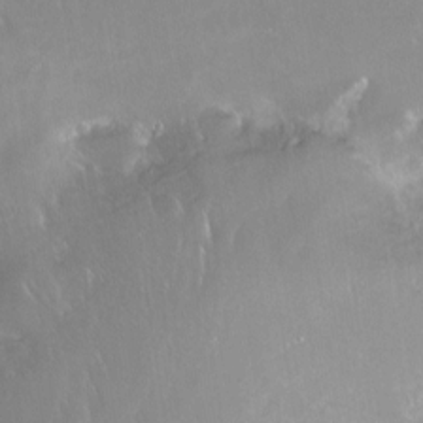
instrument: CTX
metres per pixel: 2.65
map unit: Ht
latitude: -14.6330
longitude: -43.8583
